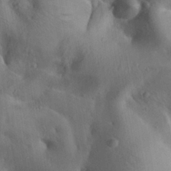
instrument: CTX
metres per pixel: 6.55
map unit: lAa
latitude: 22.9703
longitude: -137.7639
